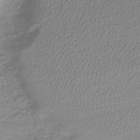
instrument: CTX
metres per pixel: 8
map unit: lHb
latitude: -41.6155
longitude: 66.4440
